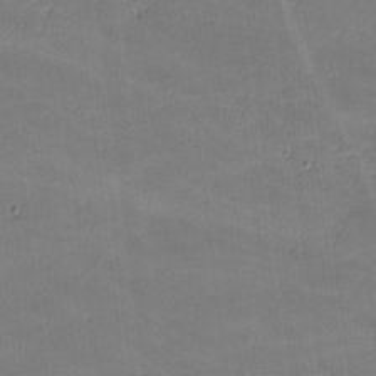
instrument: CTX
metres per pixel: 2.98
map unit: lHvf
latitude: -11.1053
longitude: -104.1389
